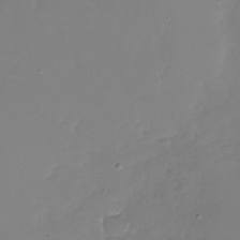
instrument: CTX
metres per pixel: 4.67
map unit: Nhu
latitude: -29.2376
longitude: -63.7639
